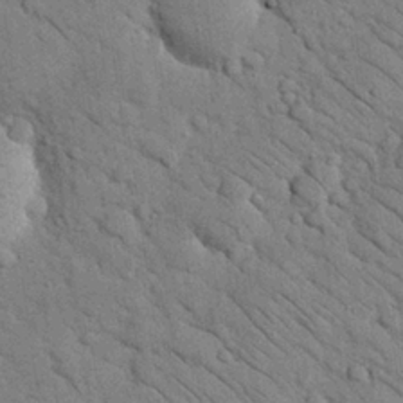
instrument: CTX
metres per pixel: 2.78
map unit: Nhu
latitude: 23.9339
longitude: -74.2145
